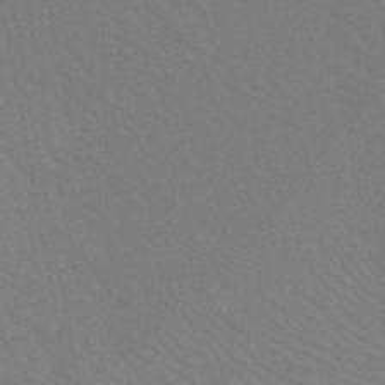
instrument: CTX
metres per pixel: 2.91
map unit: HNb
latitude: -48.5763
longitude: -49.9717
